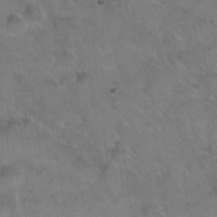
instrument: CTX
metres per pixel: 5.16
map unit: Hto
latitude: 22.3089
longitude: -54.1956
